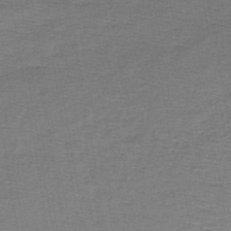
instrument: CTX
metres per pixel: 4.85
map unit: lHb
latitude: -45.2565
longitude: 57.5021
